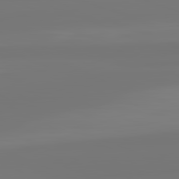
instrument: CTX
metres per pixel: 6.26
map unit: lApd
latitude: 82.1766
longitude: -176.8191
